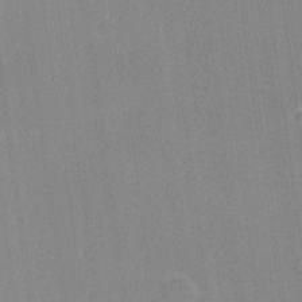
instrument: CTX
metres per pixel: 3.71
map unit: Hve
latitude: 28.2522
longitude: 144.4440
